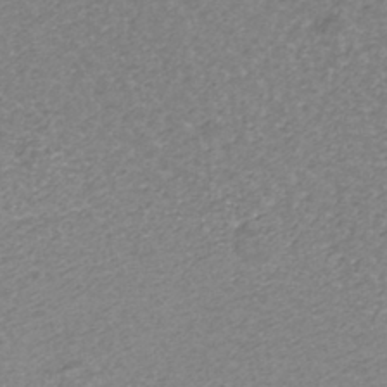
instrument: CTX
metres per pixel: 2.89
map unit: ANa
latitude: -36.1416
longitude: 94.9919
